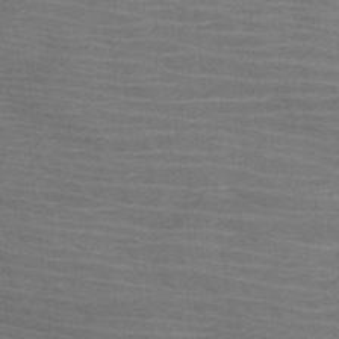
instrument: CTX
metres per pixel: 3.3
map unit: HNb
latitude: -46.4251
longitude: -45.6505
